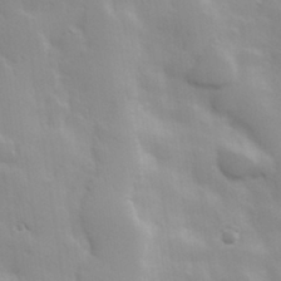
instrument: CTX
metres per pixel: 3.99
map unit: Hve
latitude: 30.9325
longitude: 150.6707
